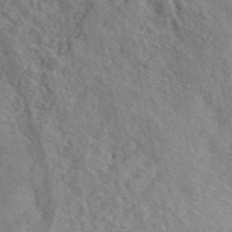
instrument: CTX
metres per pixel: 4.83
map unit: ANa
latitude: 44.8947
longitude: 47.7099
